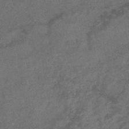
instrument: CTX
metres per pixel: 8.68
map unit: HNb
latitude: -44.1606
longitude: -38.5735
